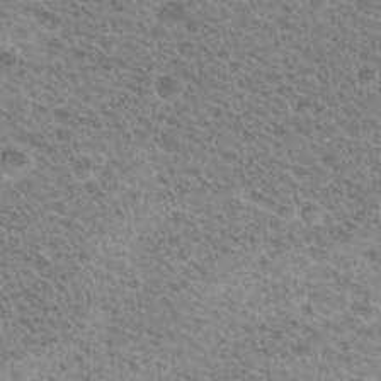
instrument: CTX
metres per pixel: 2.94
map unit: Hto
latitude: 21.9717
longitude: -37.8961
